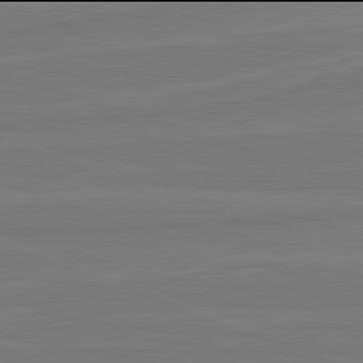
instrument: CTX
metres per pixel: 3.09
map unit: lApd
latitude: 81.9906
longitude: -175.8961
